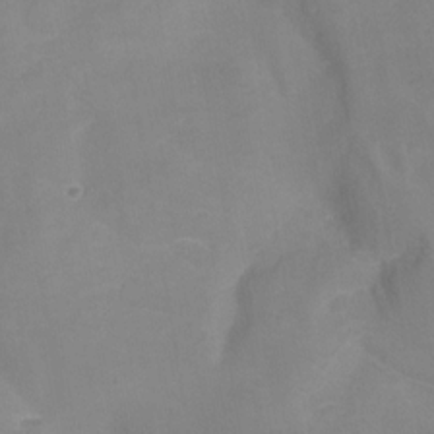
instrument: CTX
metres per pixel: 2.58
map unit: Nhu
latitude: -17.2754
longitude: -47.6127
